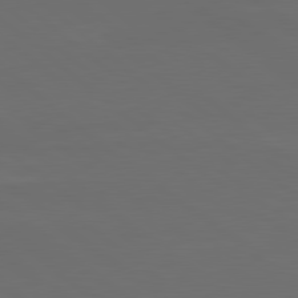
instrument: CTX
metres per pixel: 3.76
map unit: lApd
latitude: 80.1767
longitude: -115.2725
